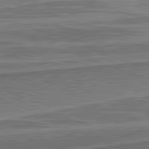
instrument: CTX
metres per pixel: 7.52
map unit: lApd
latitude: 82.2333
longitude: 167.5021
